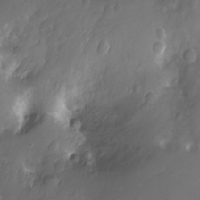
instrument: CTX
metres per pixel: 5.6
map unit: Nhu
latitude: -11.2376
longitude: -35.7260
